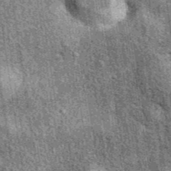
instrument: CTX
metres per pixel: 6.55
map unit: eAb
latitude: 39.4993
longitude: 107.4454
